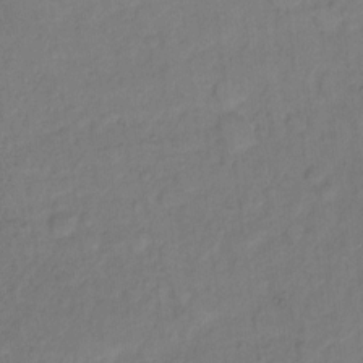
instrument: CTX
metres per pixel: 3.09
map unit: Hto
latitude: 7.0269
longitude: -61.2348
